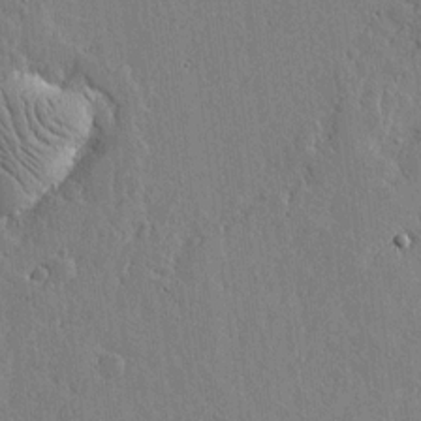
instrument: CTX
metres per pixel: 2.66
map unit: lHvf
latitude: 17.3860
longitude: -115.6127
